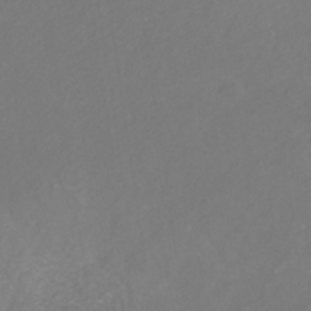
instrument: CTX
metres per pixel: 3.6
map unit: eHb
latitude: -30.9541
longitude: 68.0094
